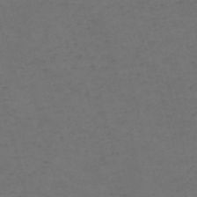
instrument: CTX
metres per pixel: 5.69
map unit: Nve
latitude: -57.6911
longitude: 53.0297
